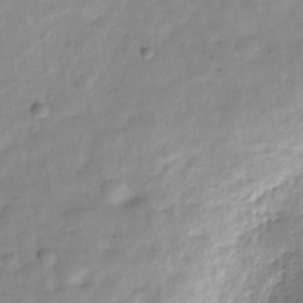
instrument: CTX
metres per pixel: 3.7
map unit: Hve
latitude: -31.3698
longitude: 91.5022
